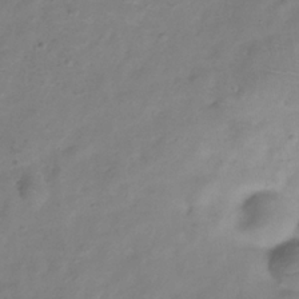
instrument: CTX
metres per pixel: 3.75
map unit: Hve
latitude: -33.0865
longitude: 91.8045
